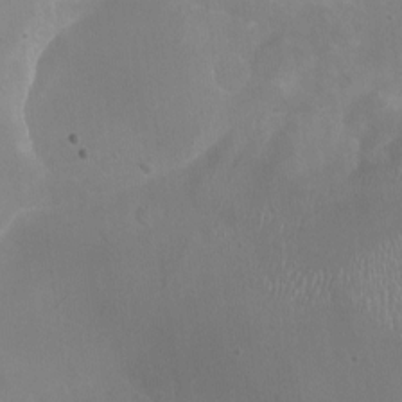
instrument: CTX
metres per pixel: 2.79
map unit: Nhu
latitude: -15.9745
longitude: -57.7827
